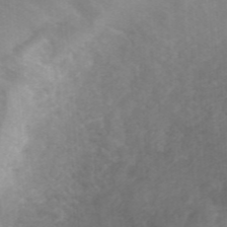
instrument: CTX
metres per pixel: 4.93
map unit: ANa
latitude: 43.7261
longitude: 26.2172
